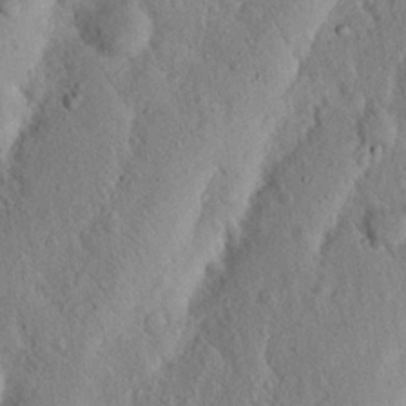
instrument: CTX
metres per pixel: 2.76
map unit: Nhu
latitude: 19.8583
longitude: -75.1214
